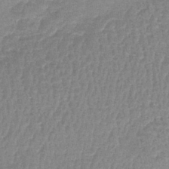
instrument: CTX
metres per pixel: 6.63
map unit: lHb
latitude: -41.3321
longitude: 66.7274
